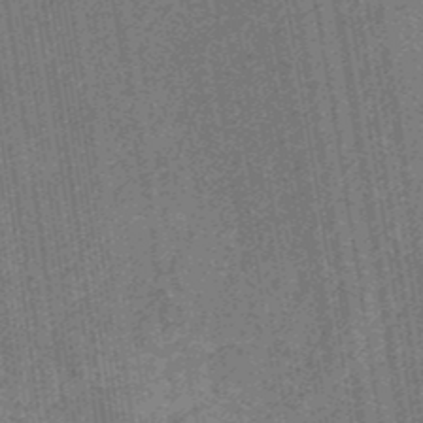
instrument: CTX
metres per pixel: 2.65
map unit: eHb
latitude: -30.5951
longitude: 70.6330
